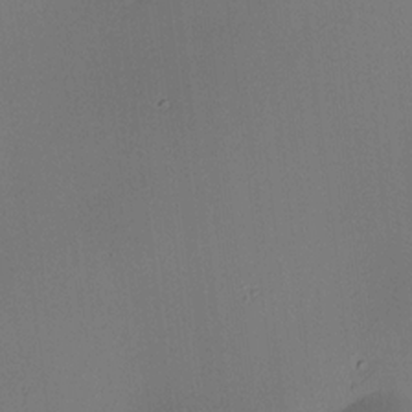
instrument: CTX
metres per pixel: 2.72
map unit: HNhu
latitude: 9.1025
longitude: 15.2565
